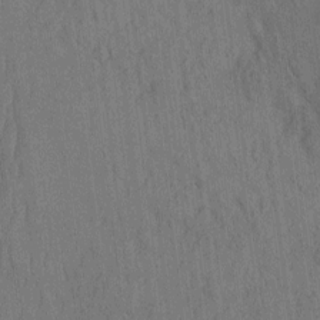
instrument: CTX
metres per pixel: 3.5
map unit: eHh
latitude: -2.6329
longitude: 14.5196
